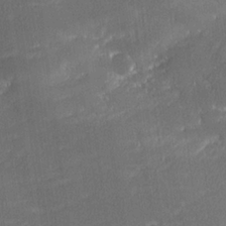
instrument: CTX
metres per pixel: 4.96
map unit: lHvf
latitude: 26.4223
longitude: 141.5777
